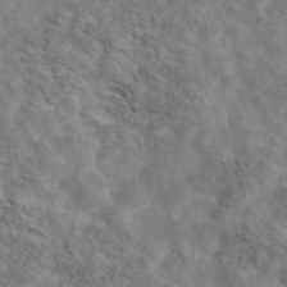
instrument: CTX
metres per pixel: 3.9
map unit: ANa
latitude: 45.9339
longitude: 29.5399
